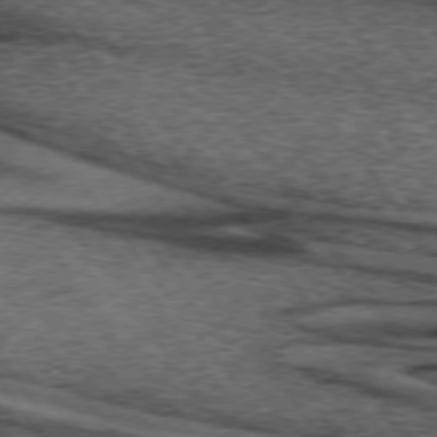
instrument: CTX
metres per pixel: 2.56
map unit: lApd
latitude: 73.4616
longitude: -76.5356
